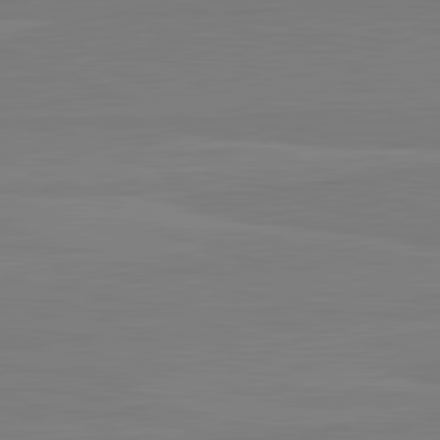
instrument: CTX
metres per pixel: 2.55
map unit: lApd
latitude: 81.9717
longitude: 164.6519
